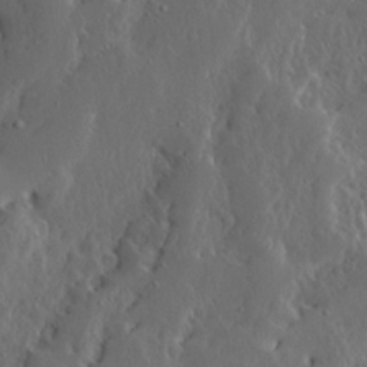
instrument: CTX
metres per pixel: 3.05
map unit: Ave
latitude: 13.6316
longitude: -136.5735
